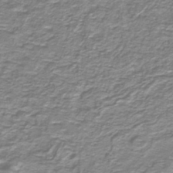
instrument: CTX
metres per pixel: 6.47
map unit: lHb
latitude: -41.1809
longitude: 55.1809
